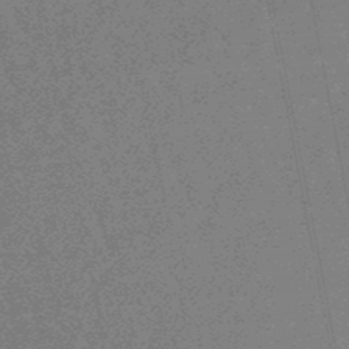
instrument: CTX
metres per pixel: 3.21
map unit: lHb
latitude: -48.2740
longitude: 80.3873
